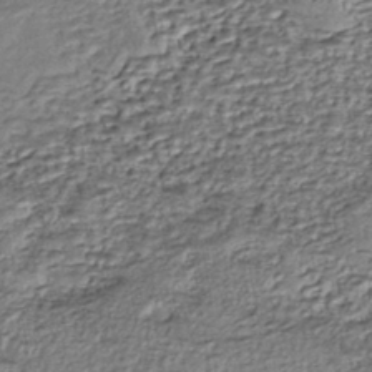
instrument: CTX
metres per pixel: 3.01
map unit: eHh
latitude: -43.5021
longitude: 121.6722
